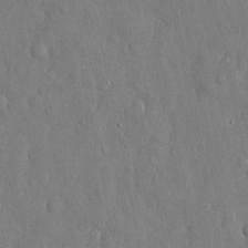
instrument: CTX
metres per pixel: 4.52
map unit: eHh
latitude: 12.3656
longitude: -69.9528
